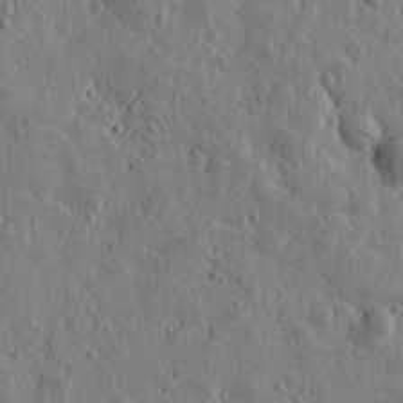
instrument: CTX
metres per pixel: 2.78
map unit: Htu
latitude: 0.7624
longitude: -178.1200
